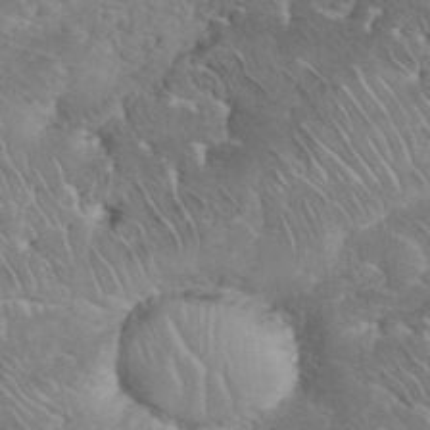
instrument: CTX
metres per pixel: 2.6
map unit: eHh
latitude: 35.8583
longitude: -64.5168
